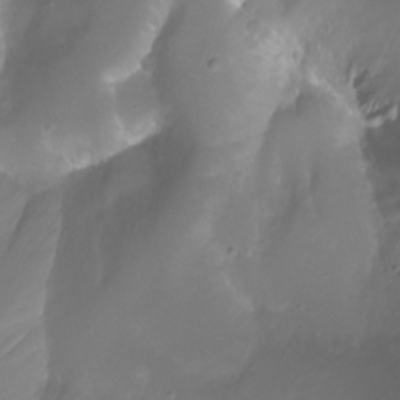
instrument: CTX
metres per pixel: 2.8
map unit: Aa
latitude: -8.3306
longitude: -71.2726
